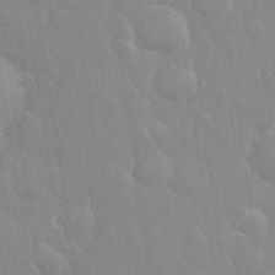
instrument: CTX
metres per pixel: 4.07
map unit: eHh
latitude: 32.7813
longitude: -60.1578
